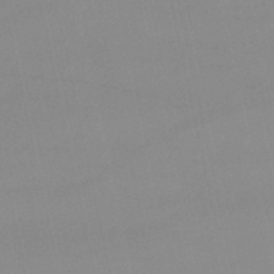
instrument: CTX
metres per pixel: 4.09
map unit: lHb
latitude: -46.3495
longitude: 70.1795
